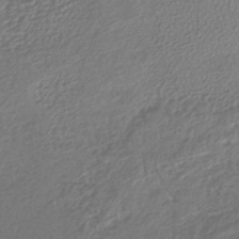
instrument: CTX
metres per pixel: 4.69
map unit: lHb
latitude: -42.5195
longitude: 70.5007
